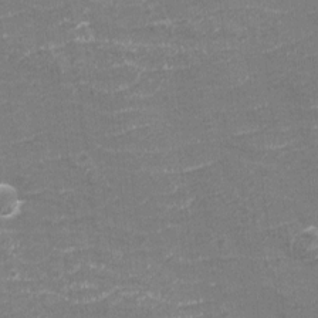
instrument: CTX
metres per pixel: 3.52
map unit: eHh
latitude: -3.6532
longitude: -75.6505
